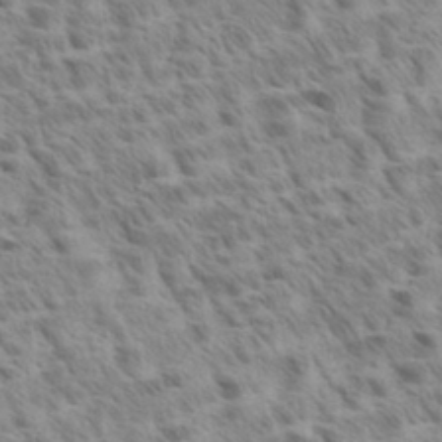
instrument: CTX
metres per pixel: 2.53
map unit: eHh
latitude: 33.2159
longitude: -140.9891
